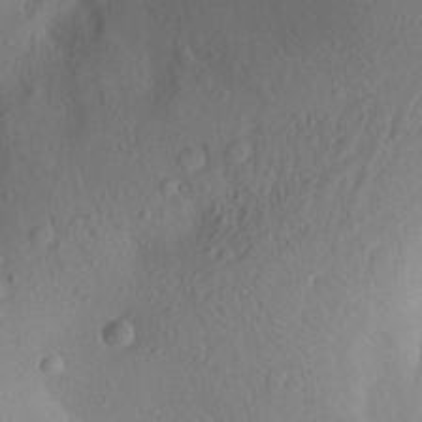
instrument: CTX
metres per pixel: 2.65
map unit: Aa
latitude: 28.0444
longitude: -146.6680
